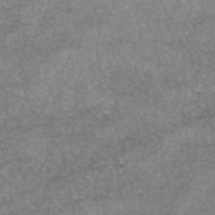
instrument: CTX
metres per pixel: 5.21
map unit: eAb
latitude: 45.4426
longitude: 104.4818
